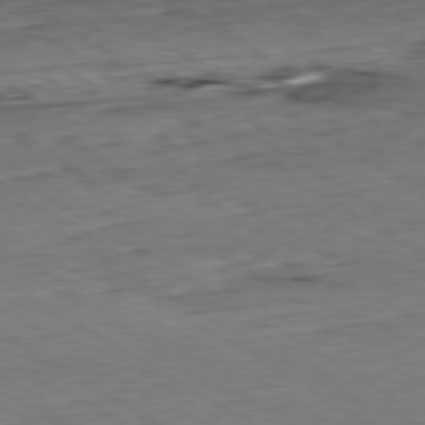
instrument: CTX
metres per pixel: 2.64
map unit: Hpe
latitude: -80.6708
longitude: 22.1228
